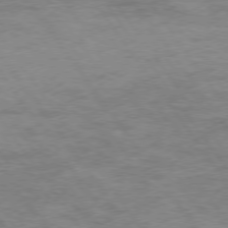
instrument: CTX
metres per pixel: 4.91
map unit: Hpe
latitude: 74.9703
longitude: -142.6113
